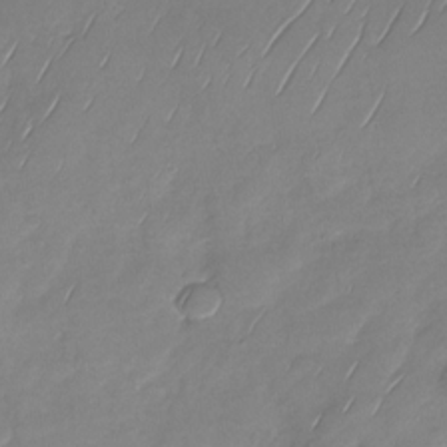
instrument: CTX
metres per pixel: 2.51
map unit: Nhu
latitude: -28.2551
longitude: -62.2145
